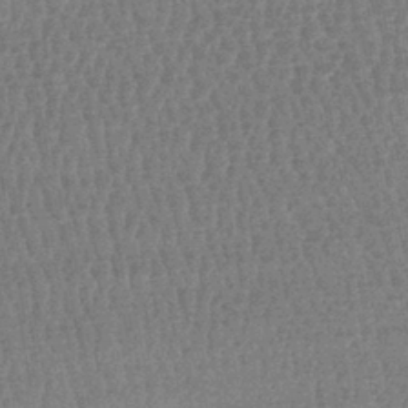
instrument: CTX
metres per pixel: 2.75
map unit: lHb
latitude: -41.1809
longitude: 67.0297
